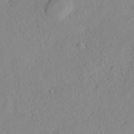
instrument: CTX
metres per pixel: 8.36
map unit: HNhu
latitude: -36.1983
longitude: 33.1243
